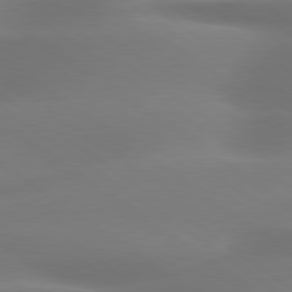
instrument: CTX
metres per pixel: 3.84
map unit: lApd
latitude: 79.5560
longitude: -134.0822
